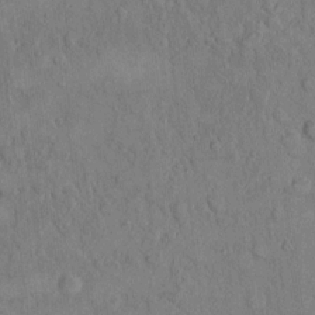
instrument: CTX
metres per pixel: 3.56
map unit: Hto
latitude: 8.0444
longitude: -60.2333
